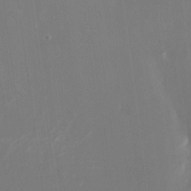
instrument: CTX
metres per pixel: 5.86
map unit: Nhu
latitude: -24.3306
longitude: -72.8191
